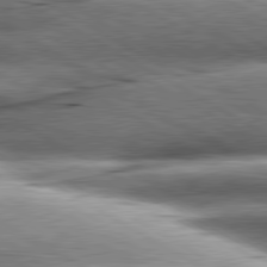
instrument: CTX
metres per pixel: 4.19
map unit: lApd
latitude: 80.6679
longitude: -142.8380
